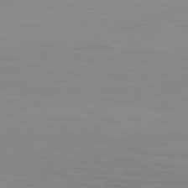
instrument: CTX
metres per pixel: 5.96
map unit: Hpe
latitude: 77.5938
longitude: -170.7057
